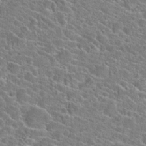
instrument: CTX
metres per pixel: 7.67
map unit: Hto
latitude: 23.3482
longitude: -44.8380
